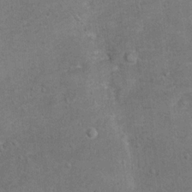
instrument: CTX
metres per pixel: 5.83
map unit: Hto
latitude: 10.9703
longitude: -36.3467
